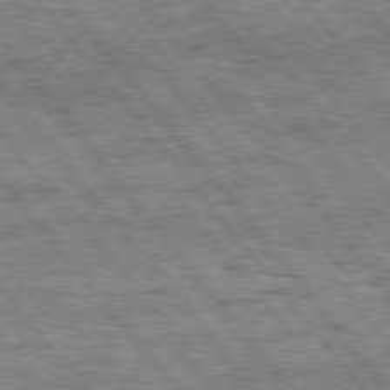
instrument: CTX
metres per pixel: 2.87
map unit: Hpe
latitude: 75.0836
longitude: -144.1389
